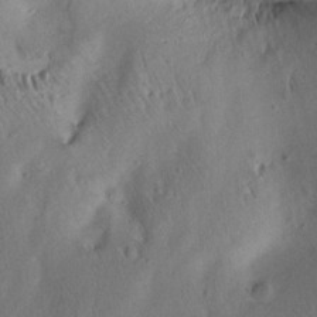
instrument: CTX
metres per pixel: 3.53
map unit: Aa
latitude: 12.7624
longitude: -141.4426
